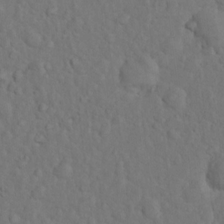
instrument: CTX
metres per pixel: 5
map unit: Nhu
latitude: 10.7624
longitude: -26.4601
